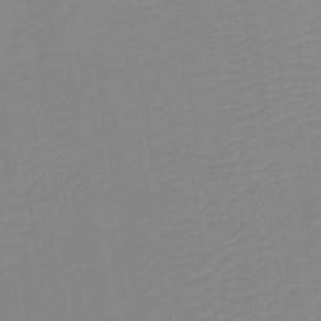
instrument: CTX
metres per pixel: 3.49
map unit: lHb
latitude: -44.5763
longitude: 77.3510
